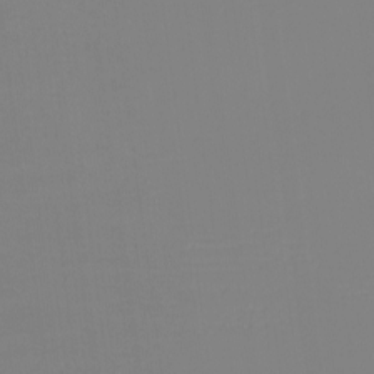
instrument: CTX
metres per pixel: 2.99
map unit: eHh
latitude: -6.1228
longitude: -82.9513
